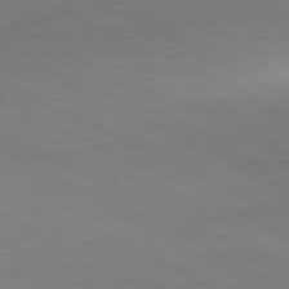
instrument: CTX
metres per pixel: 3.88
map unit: Ap
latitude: -77.5966
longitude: -74.4979
